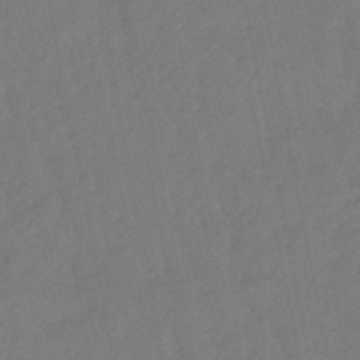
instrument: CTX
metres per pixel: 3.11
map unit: eHb
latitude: -46.8219
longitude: 81.0298
